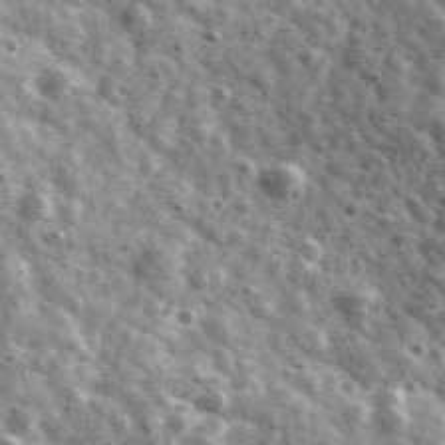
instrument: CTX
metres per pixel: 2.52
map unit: Ave
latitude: 41.0458
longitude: -106.3467
